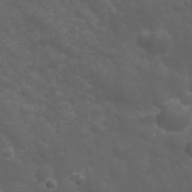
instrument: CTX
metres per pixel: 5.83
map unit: Nhu
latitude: 23.3671
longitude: -61.7449
